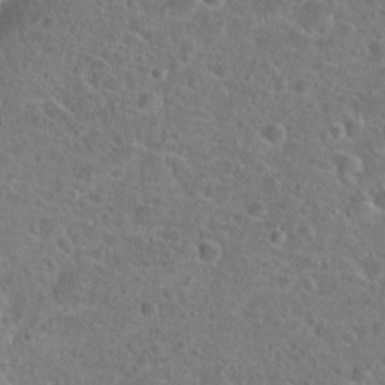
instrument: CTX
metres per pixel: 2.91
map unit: Hto
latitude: 22.9514
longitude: -45.4804
